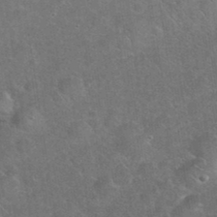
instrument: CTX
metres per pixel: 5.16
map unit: eHh
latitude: 37.4427
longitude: -64.5735
